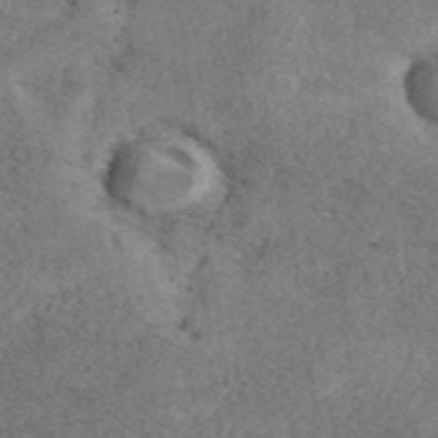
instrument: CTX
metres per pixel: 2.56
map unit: eAb
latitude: 40.5923
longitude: 109.7667
